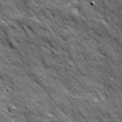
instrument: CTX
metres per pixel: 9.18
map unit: Ave
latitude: 18.8569
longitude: -134.1766
